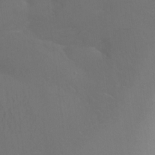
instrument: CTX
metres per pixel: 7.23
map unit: Ht
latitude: -12.9353
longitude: -44.4790
